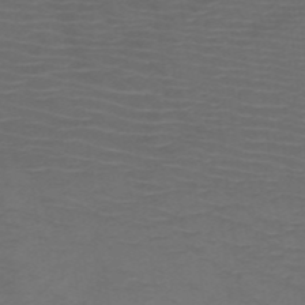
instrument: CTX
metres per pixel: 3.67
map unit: HNb
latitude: -49.5210
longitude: -45.7260
